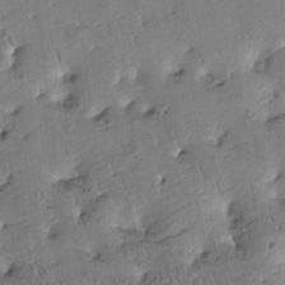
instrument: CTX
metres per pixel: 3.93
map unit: Htu
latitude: -0.6141
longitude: -179.1215
